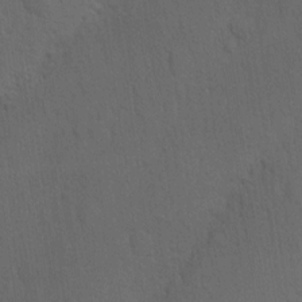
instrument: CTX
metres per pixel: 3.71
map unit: Ave
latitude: -8.2928
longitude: -121.2348
